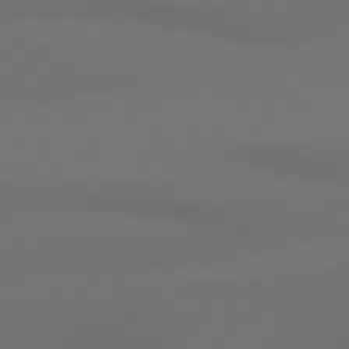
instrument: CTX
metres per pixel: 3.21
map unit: Hpe
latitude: 78.6491
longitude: -132.6302
